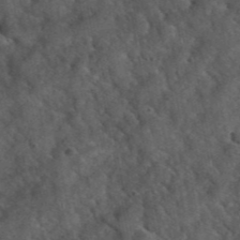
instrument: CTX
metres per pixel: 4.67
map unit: eHh
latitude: 39.6505
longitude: -56.4789
